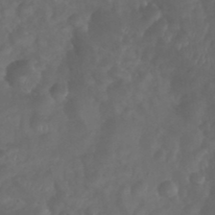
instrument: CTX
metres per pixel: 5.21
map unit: Nhu
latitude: 28.7246
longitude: -56.4978
